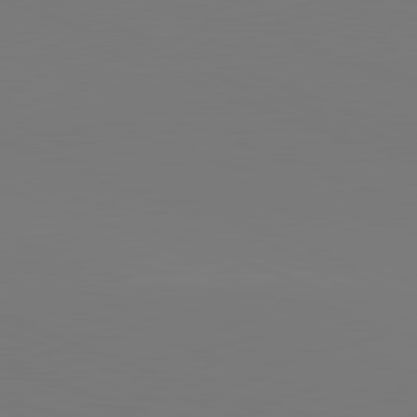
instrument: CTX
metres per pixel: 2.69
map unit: lApd
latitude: 81.8772
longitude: 145.5210
